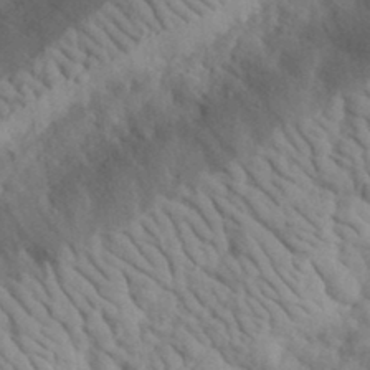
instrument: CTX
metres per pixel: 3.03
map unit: eHh
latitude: 34.7624
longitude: -78.1767
